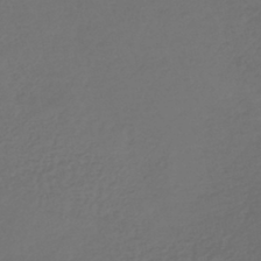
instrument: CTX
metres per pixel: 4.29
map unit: lHb
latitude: -43.6721
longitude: 67.8989
